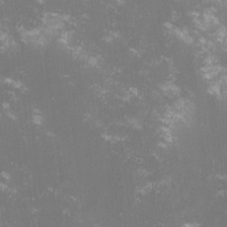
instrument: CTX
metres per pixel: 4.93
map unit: lHvf
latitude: -14.6897
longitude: -101.3671
